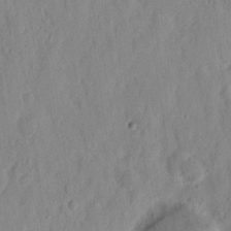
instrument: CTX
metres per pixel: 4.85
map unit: Nhu
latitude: 15.5749
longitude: -73.6316
